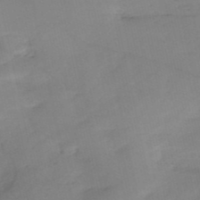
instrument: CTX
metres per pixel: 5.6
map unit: HNb
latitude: -52.8785
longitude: -39.4804
